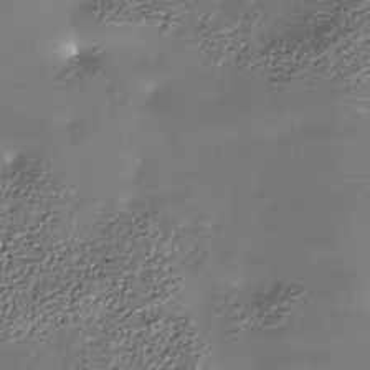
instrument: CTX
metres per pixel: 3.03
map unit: Nhe
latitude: -36.9730
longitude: -90.2334
